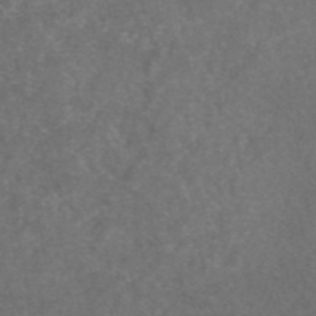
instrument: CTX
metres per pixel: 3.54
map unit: eAb
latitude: 47.7261
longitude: 109.8233
